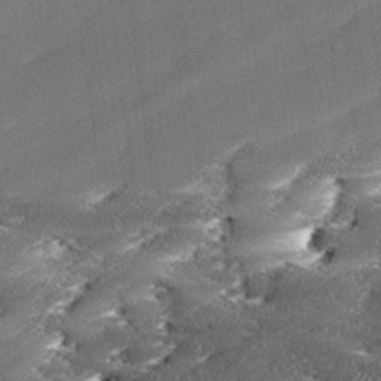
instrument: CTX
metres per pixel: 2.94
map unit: Ave
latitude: 17.3482
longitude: -137.0270
